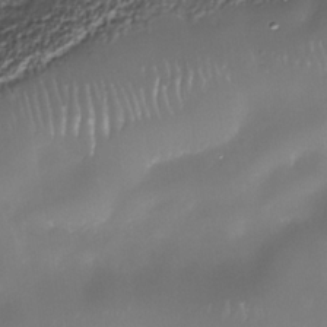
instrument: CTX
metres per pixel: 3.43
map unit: Nhe
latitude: -35.4643
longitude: -91.9528
